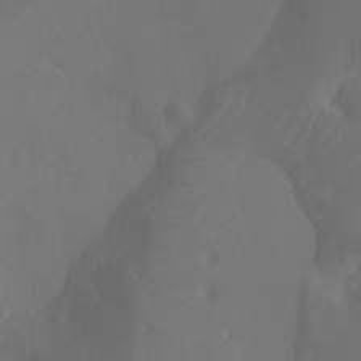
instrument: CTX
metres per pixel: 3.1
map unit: Ht
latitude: -7.8233
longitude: -27.7261
